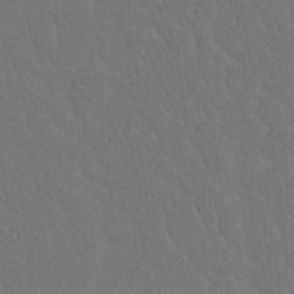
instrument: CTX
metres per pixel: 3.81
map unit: Hto
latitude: 19.1592
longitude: -39.8205
